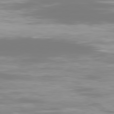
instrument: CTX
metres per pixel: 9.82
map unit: Ap
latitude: -80.3495
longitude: -54.1956
